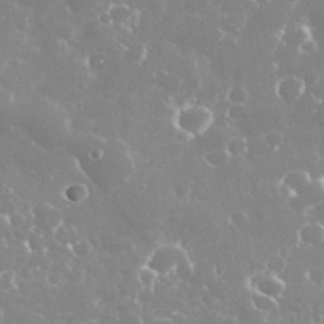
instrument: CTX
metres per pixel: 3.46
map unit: eHh
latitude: 35.4804
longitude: -58.4601
